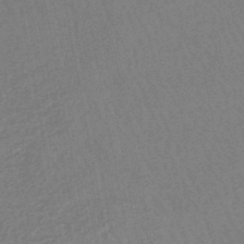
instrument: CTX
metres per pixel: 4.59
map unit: eHb
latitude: -45.8422
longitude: 80.1606
